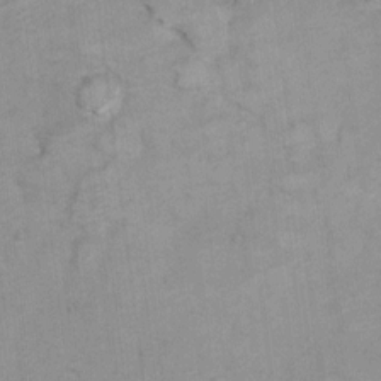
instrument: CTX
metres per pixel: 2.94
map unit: Hto
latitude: 6.4979
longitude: -36.7624
